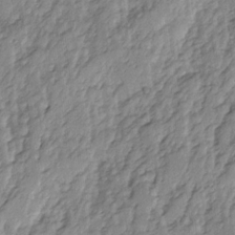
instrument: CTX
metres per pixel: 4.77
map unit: Ave
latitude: 14.1578
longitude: -134.7813
